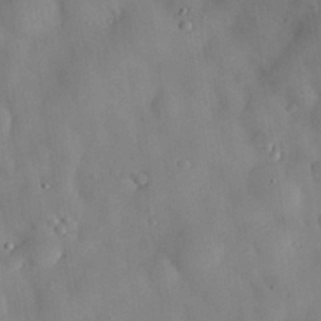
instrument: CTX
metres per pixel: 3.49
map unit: eHh
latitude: 29.9717
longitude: -72.5168
